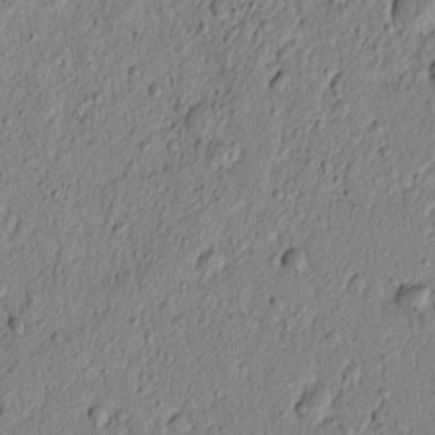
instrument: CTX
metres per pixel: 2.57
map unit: lAvf
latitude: 5.9717
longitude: 165.2187
